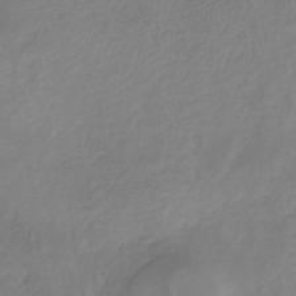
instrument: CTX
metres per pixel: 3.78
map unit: HNb
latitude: -32.8975
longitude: 55.9556
